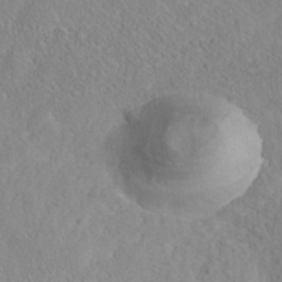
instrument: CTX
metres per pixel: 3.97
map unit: Nhe
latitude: -37.8044
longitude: 138.9542
